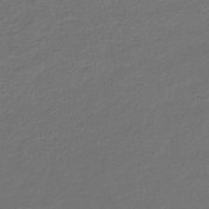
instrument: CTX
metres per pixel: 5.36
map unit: lHb
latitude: -42.7463
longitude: 61.7478
